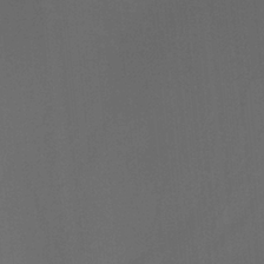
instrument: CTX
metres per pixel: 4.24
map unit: Htu
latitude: -13.1809
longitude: -71.4993
